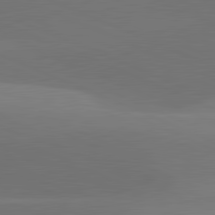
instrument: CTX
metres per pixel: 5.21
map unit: lApd
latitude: 81.8394
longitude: 130.5574
